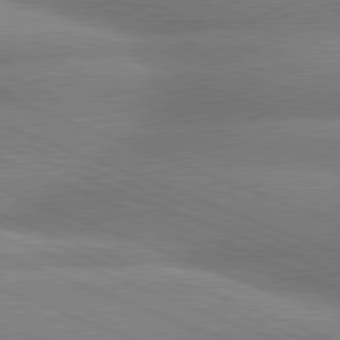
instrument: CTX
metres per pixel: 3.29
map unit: lApd
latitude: 79.9906
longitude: -166.8947
